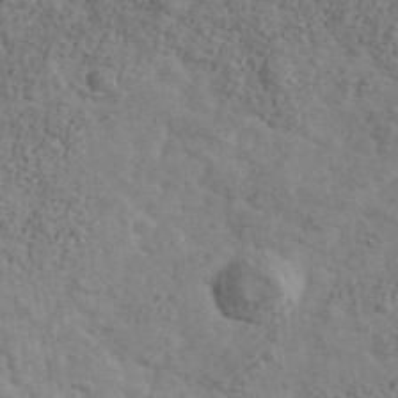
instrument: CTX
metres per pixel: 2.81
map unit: Ave
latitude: 40.1010
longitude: -110.8002
